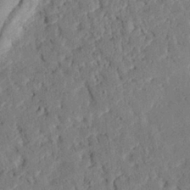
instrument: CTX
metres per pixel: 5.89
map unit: eHh
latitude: 25.8961
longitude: -81.1214
